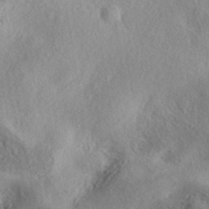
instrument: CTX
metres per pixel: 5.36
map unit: eAb
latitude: 39.7261
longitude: 112.0472
